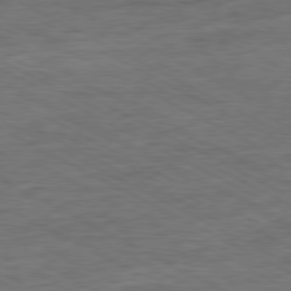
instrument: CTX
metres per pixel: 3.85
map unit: Ap
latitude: -81.0487
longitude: -76.5356
